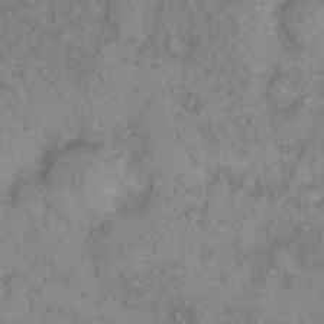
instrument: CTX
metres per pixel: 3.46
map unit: eHh
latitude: 16.5357
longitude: -63.8206
